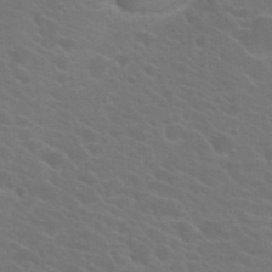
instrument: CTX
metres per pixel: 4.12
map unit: Hto
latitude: 23.6316
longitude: -36.4601
